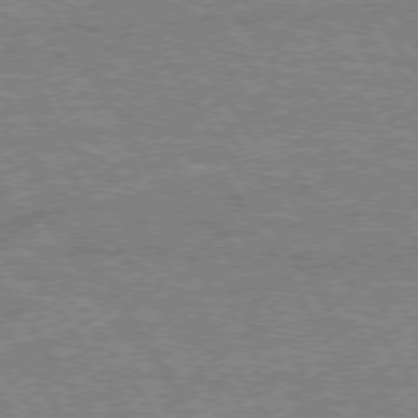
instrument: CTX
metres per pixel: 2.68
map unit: Hpe
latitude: 74.8758
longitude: -155.0647
